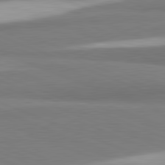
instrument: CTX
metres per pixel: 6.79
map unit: lApd
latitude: 82.1011
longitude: 160.4062
